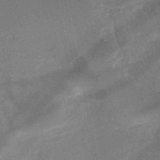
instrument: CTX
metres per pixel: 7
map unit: HNb
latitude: -49.9556
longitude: -41.4804
